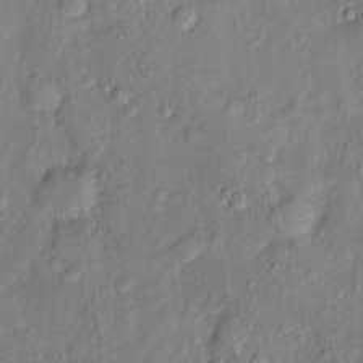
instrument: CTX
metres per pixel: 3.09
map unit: Nhu
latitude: 0.7813
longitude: -14.6113
